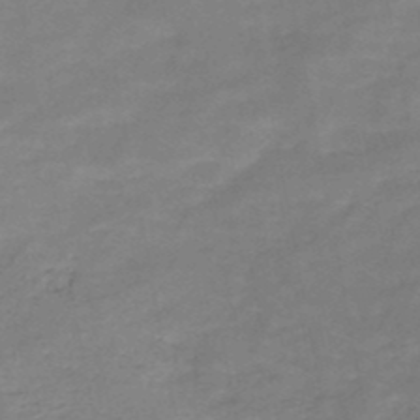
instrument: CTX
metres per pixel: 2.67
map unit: HNb
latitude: -49.2376
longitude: -39.4804
